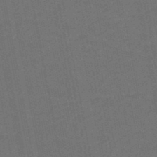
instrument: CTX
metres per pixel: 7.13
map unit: eHb
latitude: -48.2551
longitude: 88.9730
